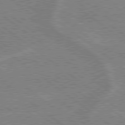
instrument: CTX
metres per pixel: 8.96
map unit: lApd
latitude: 79.2159
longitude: -160.6490
